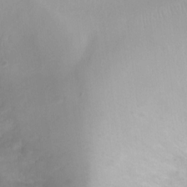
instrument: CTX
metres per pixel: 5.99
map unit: Ht
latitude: -8.4251
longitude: -21.5182
